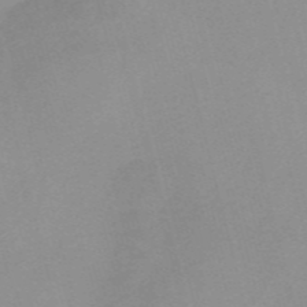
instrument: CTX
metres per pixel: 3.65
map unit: Nve
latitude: -56.6329
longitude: 59.1053
